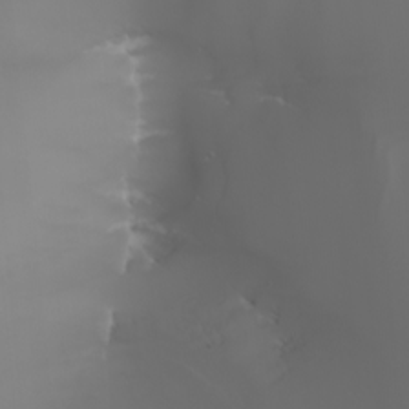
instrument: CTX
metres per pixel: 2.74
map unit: Htu
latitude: -5.2376
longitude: -89.9151
